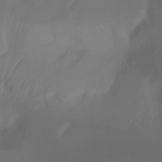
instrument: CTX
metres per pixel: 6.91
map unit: Nhu
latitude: -13.6533
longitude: -61.6694
